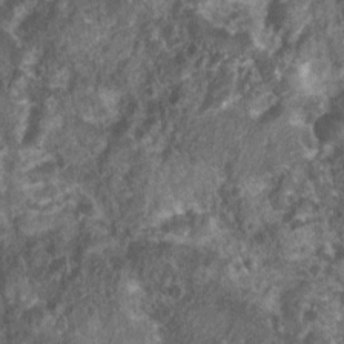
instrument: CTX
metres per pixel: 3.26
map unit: Nhu
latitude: 7.5182
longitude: -20.4979
